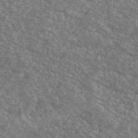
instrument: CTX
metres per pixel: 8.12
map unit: Ave
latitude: 39.9906
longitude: -111.0270
